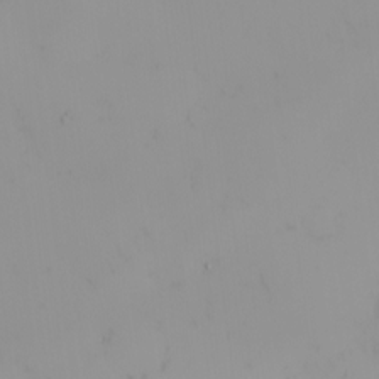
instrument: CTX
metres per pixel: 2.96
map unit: eHh
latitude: -1.4077
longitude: 20.1983
